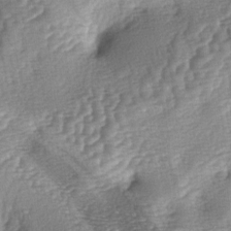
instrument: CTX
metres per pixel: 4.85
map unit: lAa
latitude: -4.4251
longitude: -127.6694
